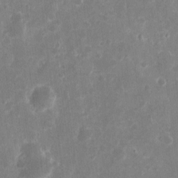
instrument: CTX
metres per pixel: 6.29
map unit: eHh
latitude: 10.0822
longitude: -71.7449
